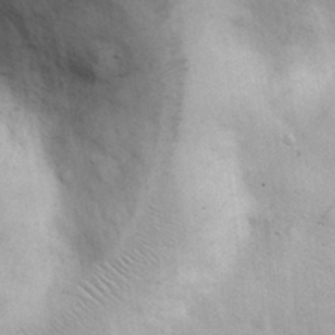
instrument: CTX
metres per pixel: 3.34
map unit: eHh
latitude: 30.3657
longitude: -71.5938
